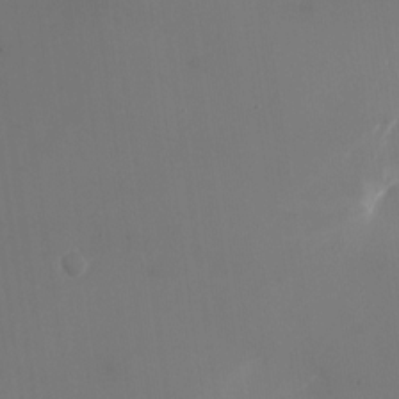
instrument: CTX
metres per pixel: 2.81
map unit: Nhu
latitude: -23.2754
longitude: -70.9514
